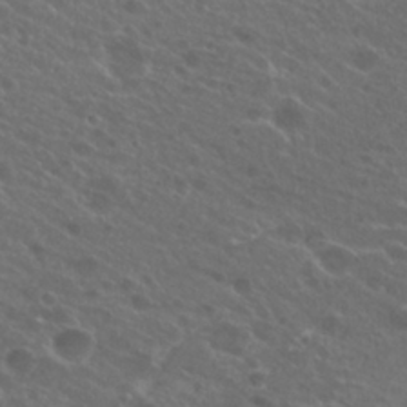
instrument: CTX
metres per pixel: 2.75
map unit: Hto
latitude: 25.7071
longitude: -39.7827
